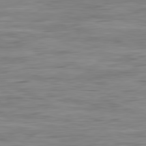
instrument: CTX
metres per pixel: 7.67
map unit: Ap
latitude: -81.9367
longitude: -78.9325
